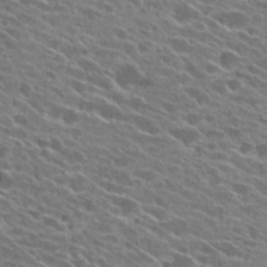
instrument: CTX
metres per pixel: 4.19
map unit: Hto
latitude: 25.2348
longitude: -41.8961
